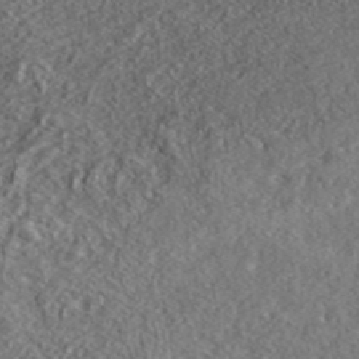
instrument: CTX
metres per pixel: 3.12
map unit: lHvf
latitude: 42.3845
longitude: -88.8569
